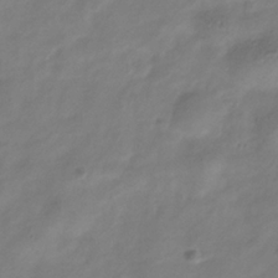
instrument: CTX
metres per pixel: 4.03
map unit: Hve
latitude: -34.8219
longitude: 88.1228
